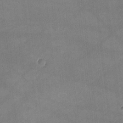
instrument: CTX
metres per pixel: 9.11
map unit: lHvf
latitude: -11.7478
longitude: -102.7435
